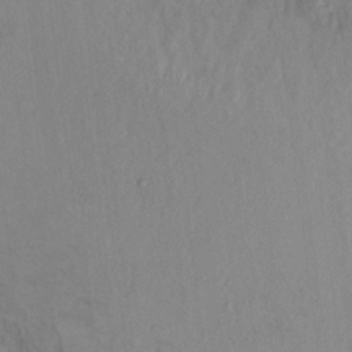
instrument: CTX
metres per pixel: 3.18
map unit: Ht
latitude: 10.6869
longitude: -32.5546
